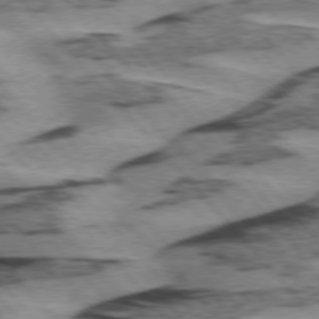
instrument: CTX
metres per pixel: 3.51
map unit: lApd
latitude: 75.4238
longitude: -78.0822
